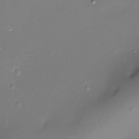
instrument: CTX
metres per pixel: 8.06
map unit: Ht
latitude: -17.8990
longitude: -45.0458
